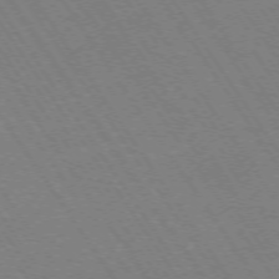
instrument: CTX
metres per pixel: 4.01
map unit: Ap
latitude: -74.2929
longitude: -78.4979
